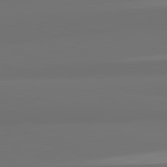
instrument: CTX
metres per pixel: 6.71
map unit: lApd
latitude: 82.4223
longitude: 159.2187
